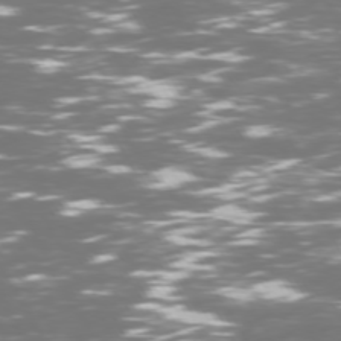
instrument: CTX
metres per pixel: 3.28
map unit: Hpe
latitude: 72.7436
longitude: -125.7827
